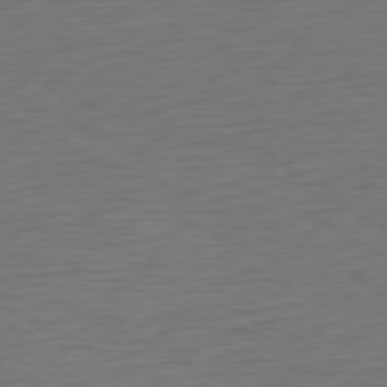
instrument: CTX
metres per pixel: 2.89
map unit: Ap
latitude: -77.1431
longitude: -74.6868
